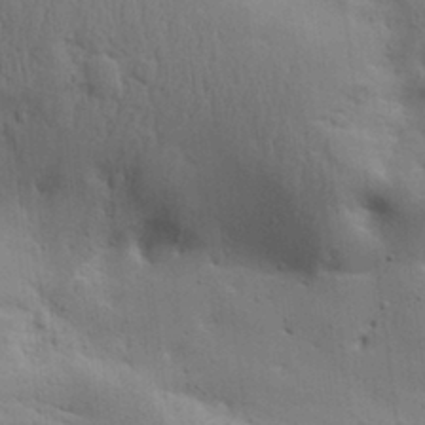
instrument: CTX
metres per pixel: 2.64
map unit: lAa
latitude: 18.9513
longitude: -138.5735
